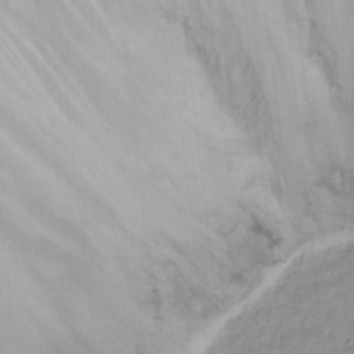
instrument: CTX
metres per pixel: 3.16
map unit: eHh
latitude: 22.8758
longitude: -62.4979
